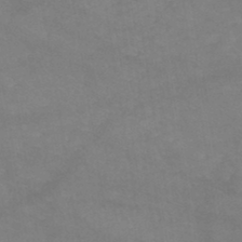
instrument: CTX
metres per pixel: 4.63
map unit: HNb
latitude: -45.4643
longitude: -37.1781
